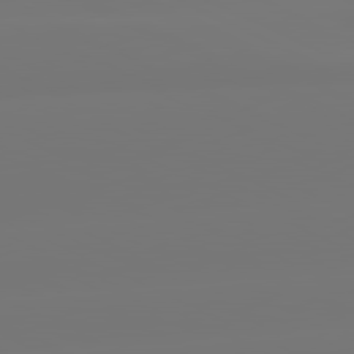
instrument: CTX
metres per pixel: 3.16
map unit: lApd
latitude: 81.3859
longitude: -148.3278
